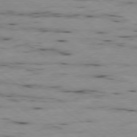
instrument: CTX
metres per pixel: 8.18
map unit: Ap
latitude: -79.5210
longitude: -101.9717
